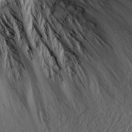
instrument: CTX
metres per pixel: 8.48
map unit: Aa
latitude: 15.5560
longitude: -142.1389
